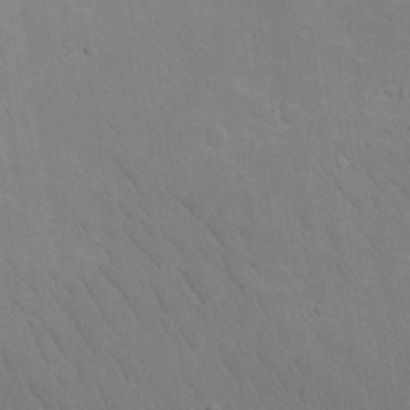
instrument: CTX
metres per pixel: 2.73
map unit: eHh
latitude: 18.1955
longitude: -72.4034
